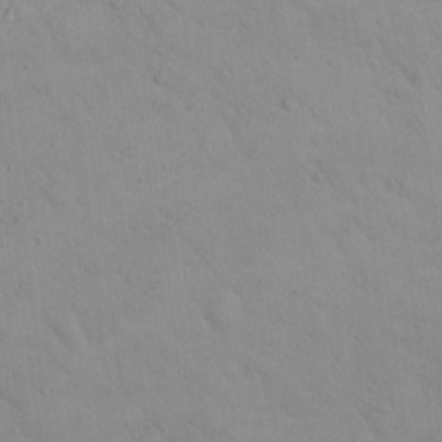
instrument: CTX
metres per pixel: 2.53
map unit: eHh
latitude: -0.1039
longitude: 17.6722
